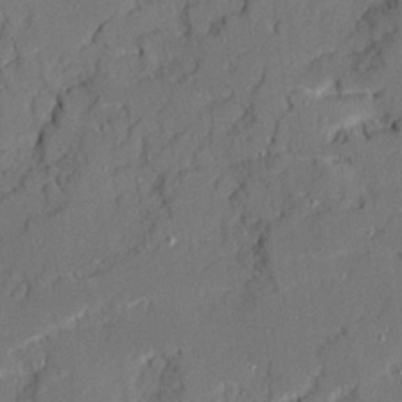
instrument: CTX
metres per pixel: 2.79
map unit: Ave
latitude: 21.1592
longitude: -128.6679
